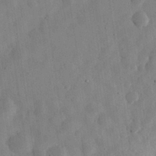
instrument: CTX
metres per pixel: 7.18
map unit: eHh
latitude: 30.2523
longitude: -75.6505
